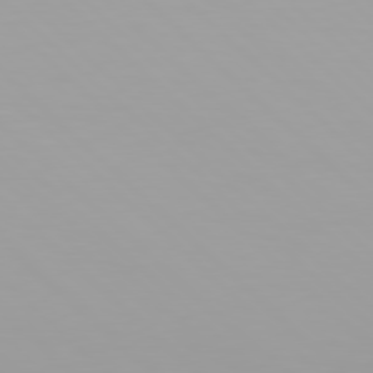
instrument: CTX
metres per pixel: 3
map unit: Hpe
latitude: 77.6316
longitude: -140.2333
